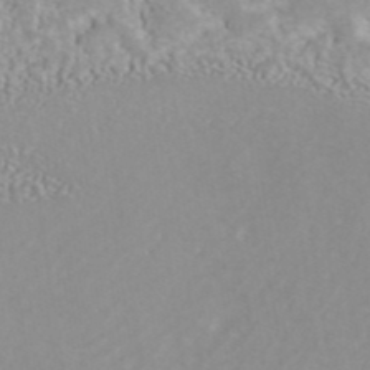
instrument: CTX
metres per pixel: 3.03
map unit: ANa
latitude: 40.5545
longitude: 28.2740
